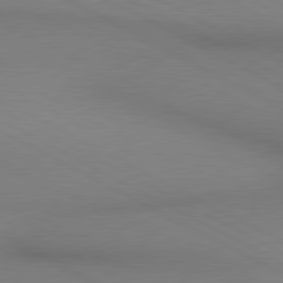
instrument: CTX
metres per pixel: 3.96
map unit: lApd
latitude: 80.5168
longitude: 145.4643
